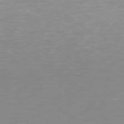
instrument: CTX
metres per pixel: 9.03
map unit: Hpe
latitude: 77.6694
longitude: -161.8772
